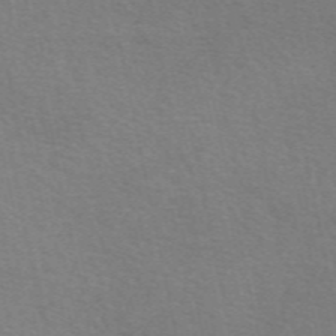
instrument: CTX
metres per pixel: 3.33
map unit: eAb
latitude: 50.9891
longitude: 111.5588
